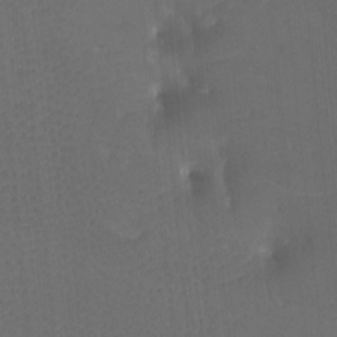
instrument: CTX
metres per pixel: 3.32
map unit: Htu
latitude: -13.3888
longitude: -46.4790
